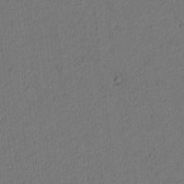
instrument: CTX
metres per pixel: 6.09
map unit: lAvf
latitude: 9.1403
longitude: 166.5574
